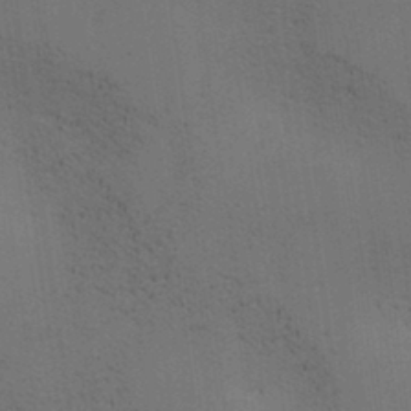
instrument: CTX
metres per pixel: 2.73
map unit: lAa
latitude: 12.1011
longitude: -108.0444
